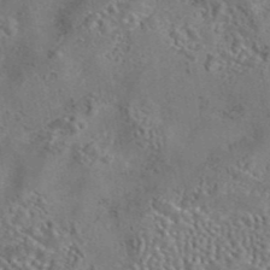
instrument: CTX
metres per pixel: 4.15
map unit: eAb
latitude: 42.7624
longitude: 105.1620
